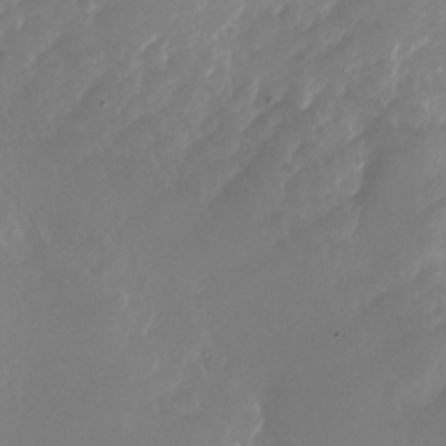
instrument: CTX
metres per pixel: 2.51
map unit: Nhu
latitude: -27.0864
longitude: -72.3468
